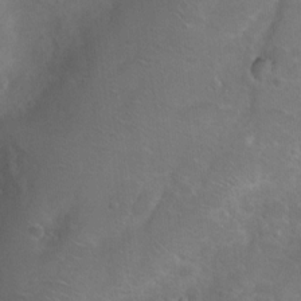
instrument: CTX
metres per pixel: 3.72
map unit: Nhu
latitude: 9.1970
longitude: -22.3845
